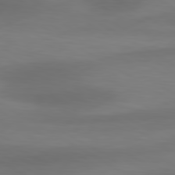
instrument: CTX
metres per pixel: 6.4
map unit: lApd
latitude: 80.6301
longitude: 120.0094
